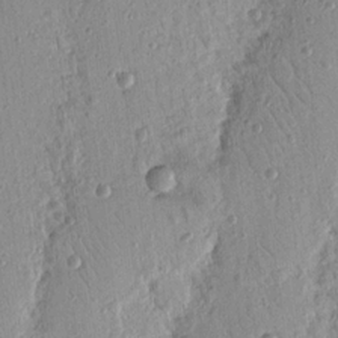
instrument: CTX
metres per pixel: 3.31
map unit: Nhu
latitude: 17.3860
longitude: -78.0444
